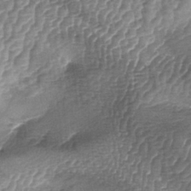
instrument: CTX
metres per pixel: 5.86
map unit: lAa
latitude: -5.4643
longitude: -128.0444
